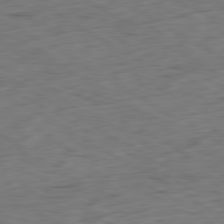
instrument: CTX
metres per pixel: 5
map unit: Ap
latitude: -80.6330
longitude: -71.8583
